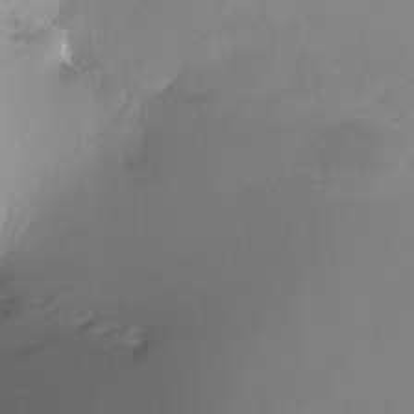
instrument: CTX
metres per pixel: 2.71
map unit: Ht
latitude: -10.9920
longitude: -44.2333
